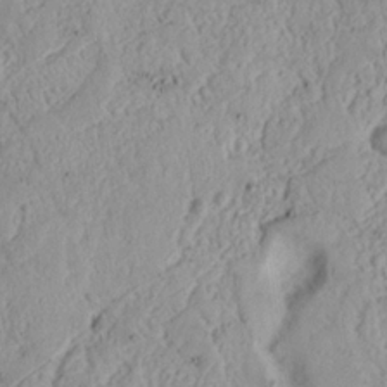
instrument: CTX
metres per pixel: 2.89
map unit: Nhu
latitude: 17.1592
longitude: -74.1578
